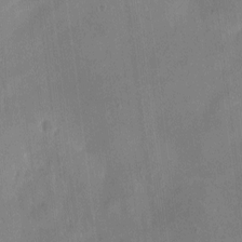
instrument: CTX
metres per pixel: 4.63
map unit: eHh
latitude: 4.5168
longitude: -68.6302
